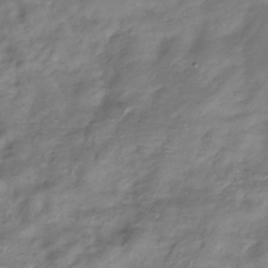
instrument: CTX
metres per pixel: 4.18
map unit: Hve
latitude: -32.4062
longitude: 89.1998
